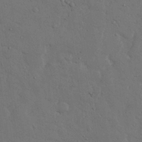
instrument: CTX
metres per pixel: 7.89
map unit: Nhu
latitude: 25.3103
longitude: -72.6680
